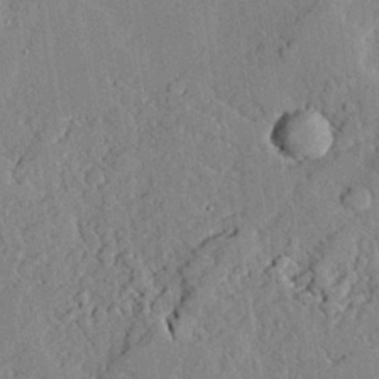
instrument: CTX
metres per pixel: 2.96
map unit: lAvf
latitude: 24.1955
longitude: -111.3482
